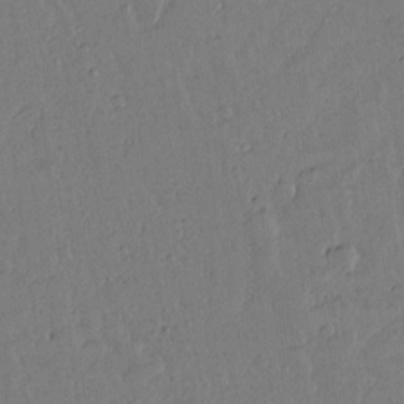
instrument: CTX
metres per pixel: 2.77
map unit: lAvf
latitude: 14.3279
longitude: -127.1592
